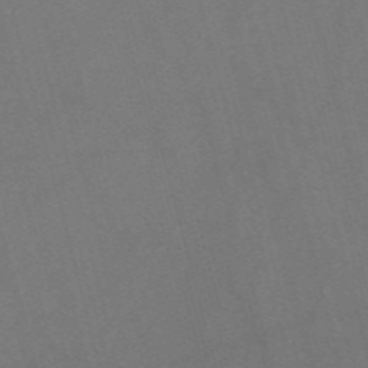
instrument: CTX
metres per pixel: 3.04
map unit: Nve
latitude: -58.0849
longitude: 64.3495
